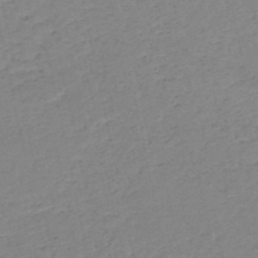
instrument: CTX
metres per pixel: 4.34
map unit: HNb
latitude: -52.6518
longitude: -42.4790
